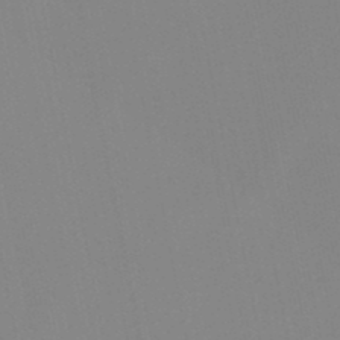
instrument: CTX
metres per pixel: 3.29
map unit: lHb
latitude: -48.1795
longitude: 70.0472
